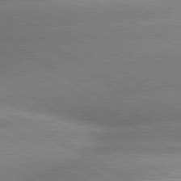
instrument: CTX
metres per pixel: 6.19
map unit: lApd
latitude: 80.0255
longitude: -163.4616
